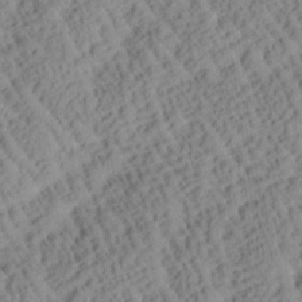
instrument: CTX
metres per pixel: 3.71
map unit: Htu
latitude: 0.8758
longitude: 177.1809
